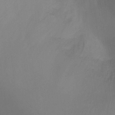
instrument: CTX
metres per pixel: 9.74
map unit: Ht
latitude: -0.0283
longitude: -35.9717
